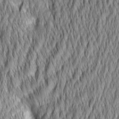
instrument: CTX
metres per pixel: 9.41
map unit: Aa
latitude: 6.0255
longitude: -129.4237
